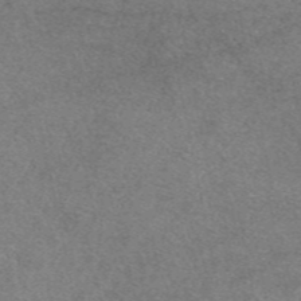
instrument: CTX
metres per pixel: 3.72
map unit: eAb
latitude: 47.8962
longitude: 107.9556
